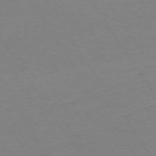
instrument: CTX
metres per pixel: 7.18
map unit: Ap
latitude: -73.8800
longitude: -82.1388
